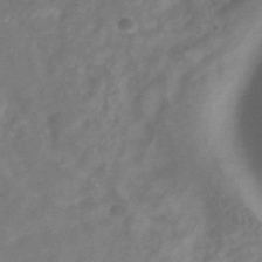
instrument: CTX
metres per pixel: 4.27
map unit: Hve
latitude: -34.9353
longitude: 90.1606
